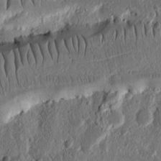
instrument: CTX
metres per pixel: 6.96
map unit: Ht
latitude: 11.3293
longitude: -75.4426
